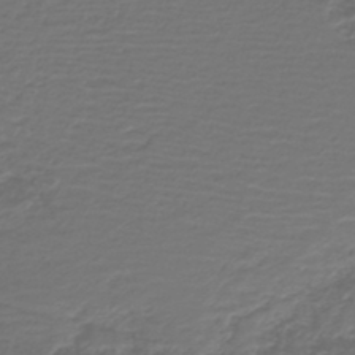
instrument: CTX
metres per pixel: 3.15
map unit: HNb
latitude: -42.6896
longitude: 51.7478
